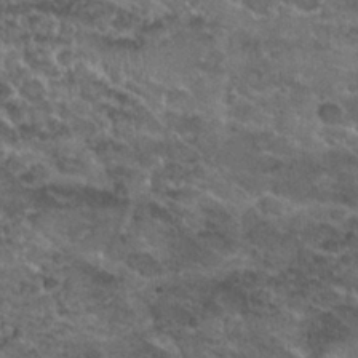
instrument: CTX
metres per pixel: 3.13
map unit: Nhu
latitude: 29.6316
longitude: -53.6694
